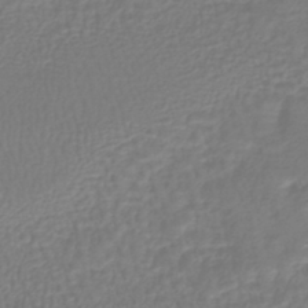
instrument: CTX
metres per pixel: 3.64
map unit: HNhu
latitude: -46.1417
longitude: 99.1431
